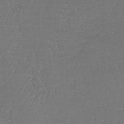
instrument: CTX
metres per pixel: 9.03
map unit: lHb
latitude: -38.2551
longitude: 61.2187
